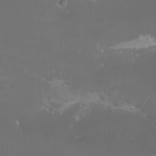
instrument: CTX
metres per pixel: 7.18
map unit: Aa
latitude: -7.4454
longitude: -78.8947
